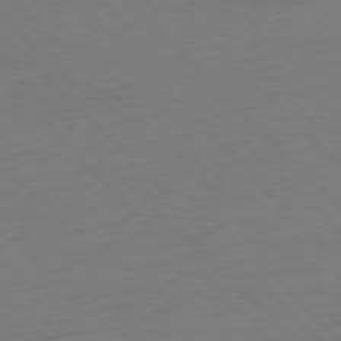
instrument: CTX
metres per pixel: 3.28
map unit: Ap
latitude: -76.8408
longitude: -92.2900
